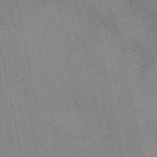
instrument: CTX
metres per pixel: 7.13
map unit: eAb
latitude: 50.2900
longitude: 112.3117
